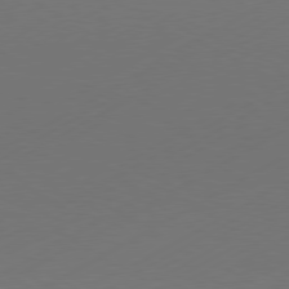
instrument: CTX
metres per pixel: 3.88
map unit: Hpe
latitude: -80.8975
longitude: 14.3307
